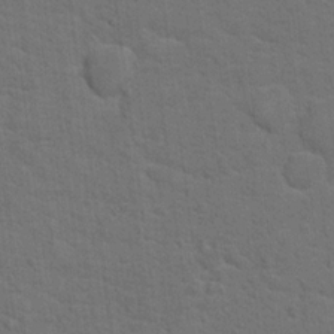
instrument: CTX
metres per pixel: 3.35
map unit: Hto
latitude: 15.8773
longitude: -38.3089
